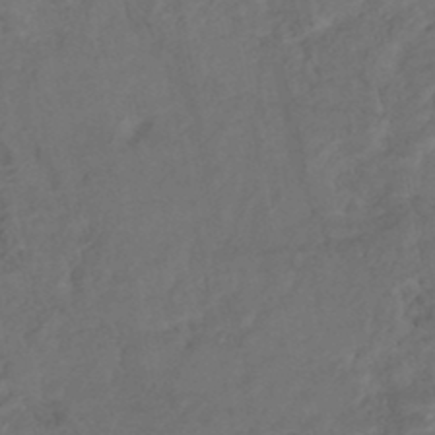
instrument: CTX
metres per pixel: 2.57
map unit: Nhe
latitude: -48.8597
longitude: -172.9135
